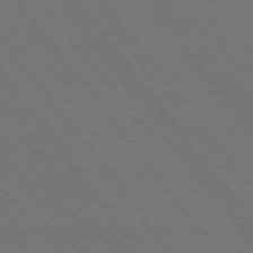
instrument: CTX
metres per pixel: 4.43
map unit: Hpe
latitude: 75.4049
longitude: -137.6505
